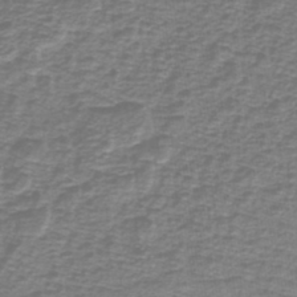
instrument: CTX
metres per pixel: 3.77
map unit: lHb
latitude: -41.7477
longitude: 55.1242
